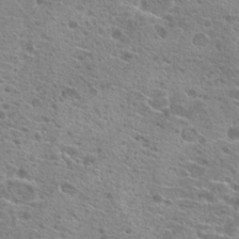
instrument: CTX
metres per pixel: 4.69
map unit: Hto
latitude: 20.8569
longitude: -41.8205
